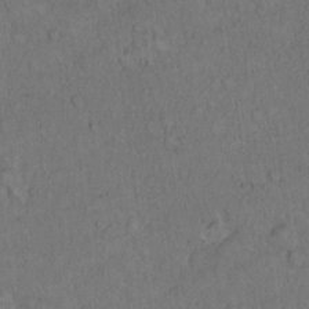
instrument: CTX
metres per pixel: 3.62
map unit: Hto
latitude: 12.6302
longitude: -57.5749
